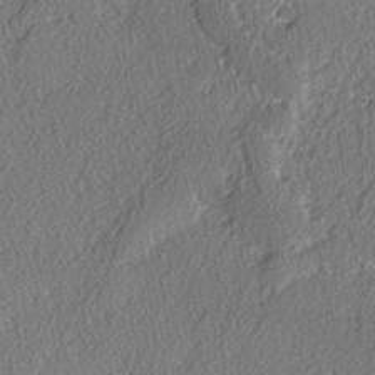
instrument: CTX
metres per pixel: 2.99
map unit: lAvf
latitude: -3.7477
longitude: -108.2900
